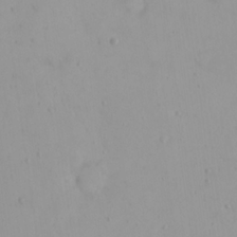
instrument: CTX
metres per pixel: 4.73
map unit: eHh
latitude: 23.9339
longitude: -64.7435
